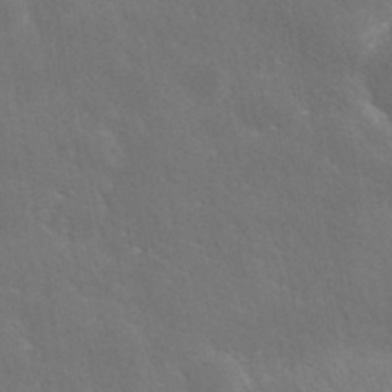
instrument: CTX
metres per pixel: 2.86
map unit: ANa
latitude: 37.3860
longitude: 20.0850
